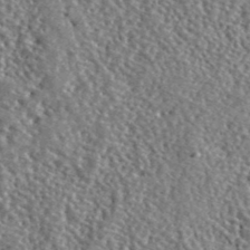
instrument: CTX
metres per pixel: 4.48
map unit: lHvf
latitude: 42.3845
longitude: -89.5372
